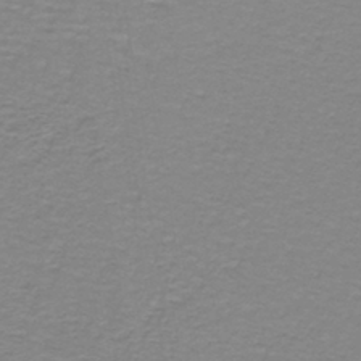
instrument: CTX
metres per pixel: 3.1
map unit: lHb
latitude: -41.4454
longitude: 56.5385
